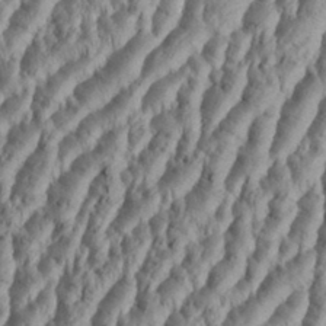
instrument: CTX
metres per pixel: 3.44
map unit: Aa
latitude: 34.3845
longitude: -136.8947
